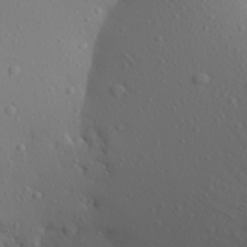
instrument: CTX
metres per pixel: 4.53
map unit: Aa
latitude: 28.1955
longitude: -146.4034
